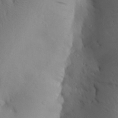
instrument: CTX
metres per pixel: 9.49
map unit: Aa
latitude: 27.6127
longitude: -147.9151
